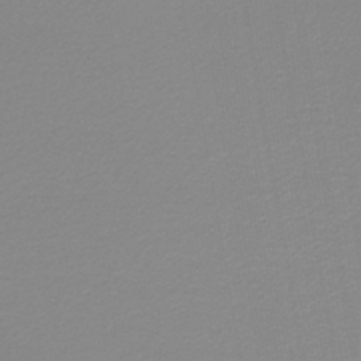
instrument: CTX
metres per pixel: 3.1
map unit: lHb
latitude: -44.2173
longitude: 65.4833
